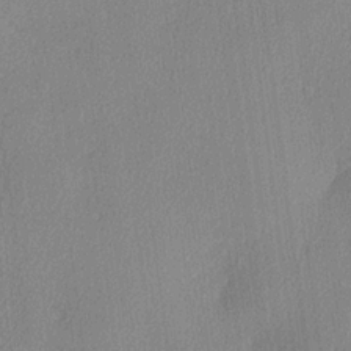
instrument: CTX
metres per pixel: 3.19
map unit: lHvf
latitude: 22.1767
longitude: 140.6896
